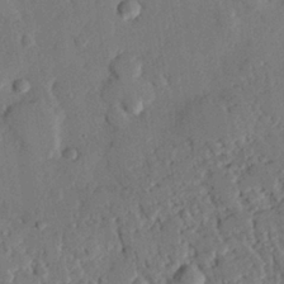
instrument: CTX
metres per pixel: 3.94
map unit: eHh
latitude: 26.4223
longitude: -81.0080
